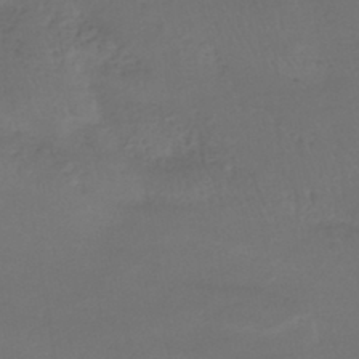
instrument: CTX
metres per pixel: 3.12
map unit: HNhu
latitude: -43.7099
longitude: 102.7841
